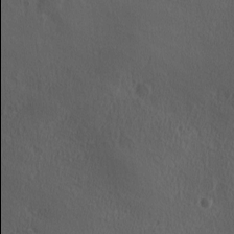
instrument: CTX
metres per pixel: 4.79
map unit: Ave
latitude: 0.1955
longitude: -113.9906
